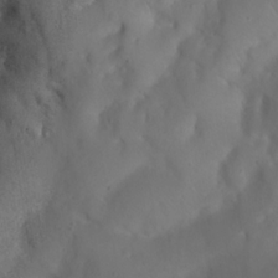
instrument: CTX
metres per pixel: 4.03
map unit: eHh
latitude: 23.8016
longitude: -66.8946
